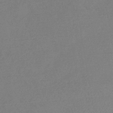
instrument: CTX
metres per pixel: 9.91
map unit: lHb
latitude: -41.5966
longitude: 73.5966
